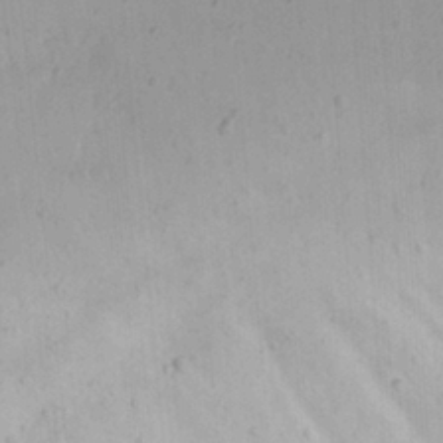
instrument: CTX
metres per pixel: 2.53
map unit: Nhu
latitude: 21.4049
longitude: -70.6301
